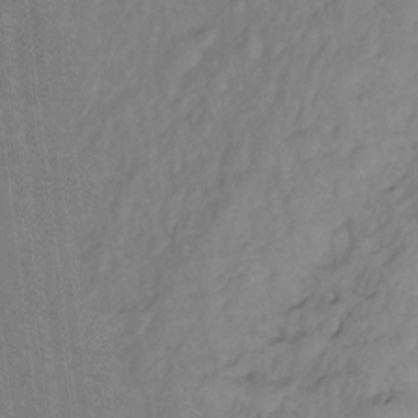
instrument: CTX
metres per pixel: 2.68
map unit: Ht
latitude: -10.0283
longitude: -36.0255
